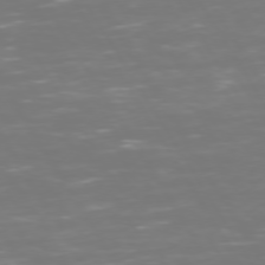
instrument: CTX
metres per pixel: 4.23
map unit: Hpe
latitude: 72.9892
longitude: -126.6869
